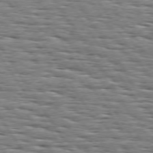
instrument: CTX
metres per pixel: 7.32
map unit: Hpe
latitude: 74.0633
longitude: -138.1767
